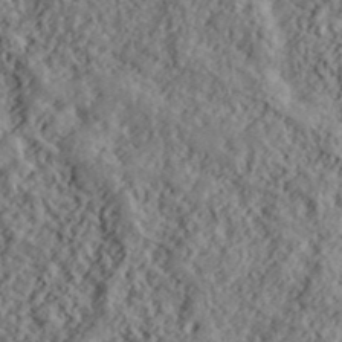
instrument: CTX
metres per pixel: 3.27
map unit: lHvf
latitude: 40.1388
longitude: -88.5735
